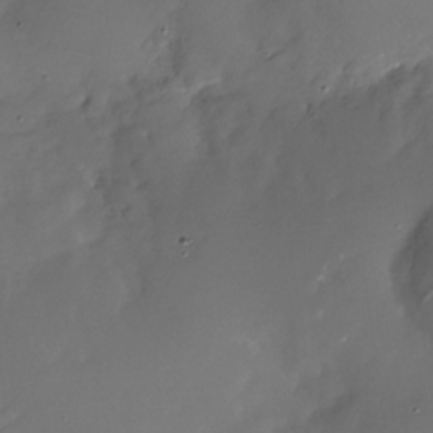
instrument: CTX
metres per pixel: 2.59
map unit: Nhu
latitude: -27.0108
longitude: -73.3671
